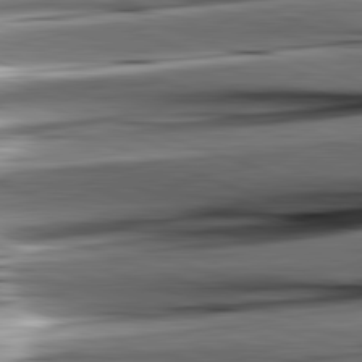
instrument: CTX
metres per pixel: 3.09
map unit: lApd
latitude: 82.1199
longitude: -151.0458
